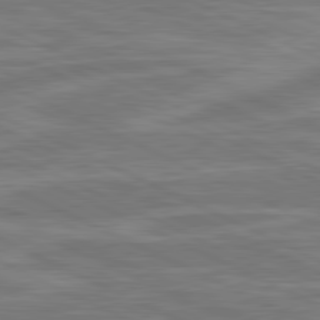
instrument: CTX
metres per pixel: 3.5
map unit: lApd
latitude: 81.1025
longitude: -175.2348
